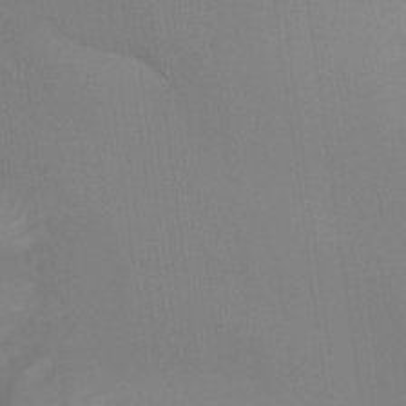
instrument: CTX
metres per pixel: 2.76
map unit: Ht
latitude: -16.1606
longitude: -50.5545
